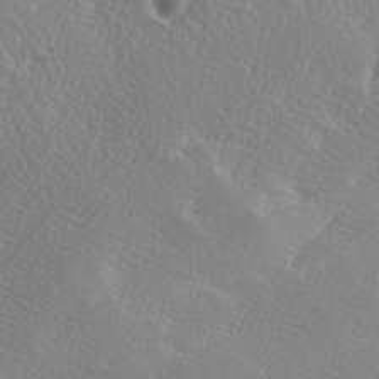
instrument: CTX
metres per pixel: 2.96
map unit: Ave
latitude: 9.9528
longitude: -106.3278
